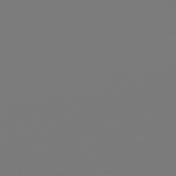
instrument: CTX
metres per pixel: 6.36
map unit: lHb
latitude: -45.9367
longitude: 72.4062
